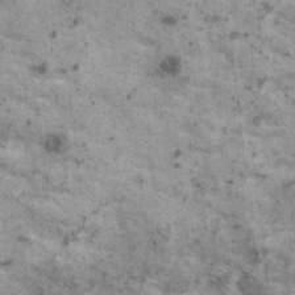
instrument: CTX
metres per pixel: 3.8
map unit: HNhu
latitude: 2.4412
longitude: 4.3306
